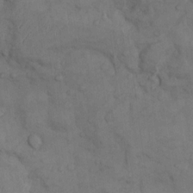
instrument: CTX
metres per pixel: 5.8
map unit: Nhu
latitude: 9.1781
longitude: -25.1970
